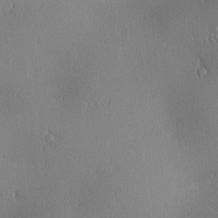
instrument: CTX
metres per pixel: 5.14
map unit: lAa
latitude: 1.6694
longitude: -116.7435
